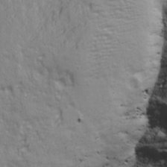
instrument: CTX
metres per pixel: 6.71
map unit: Ave
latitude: 22.9514
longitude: -133.0836
